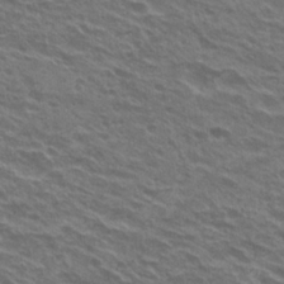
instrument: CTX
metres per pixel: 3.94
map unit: Hto
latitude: 23.3104
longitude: -37.3860
